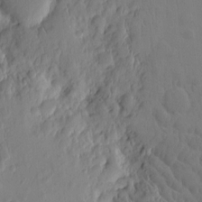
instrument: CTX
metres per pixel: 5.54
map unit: eHh
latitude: -0.6897
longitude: 14.7464
